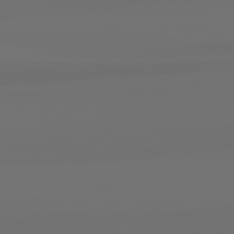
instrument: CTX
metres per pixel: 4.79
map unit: lApd
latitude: 82.4601
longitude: 162.8030
